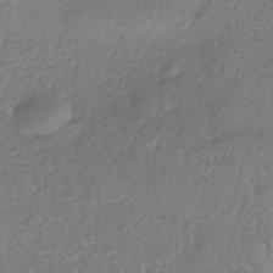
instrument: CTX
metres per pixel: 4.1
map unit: HNhu
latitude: -42.5573
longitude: 98.1039
